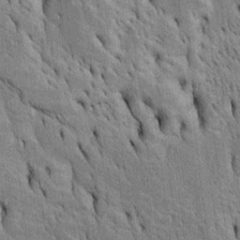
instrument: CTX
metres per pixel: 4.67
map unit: Htu
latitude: -5.0486
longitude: 152.6140
